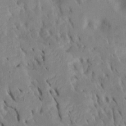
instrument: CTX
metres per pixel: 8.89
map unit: Htu
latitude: -7.8044
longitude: 145.2565
